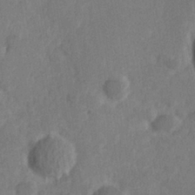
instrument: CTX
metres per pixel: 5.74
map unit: Hve
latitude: 25.1025
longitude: 144.9353
